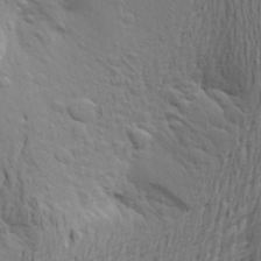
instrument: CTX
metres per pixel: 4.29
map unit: Aa
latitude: 22.2900
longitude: -150.1011
